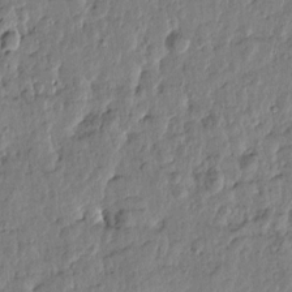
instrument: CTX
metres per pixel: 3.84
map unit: Htu
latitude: -0.6330
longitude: -178.8191
